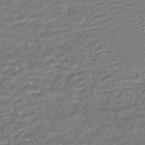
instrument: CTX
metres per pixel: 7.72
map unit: HNhu
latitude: -45.8989
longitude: 99.8422
